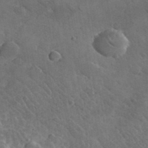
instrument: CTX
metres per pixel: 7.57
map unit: lHvf
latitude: 36.6680
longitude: -91.4615
